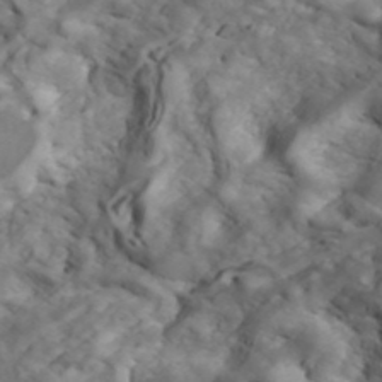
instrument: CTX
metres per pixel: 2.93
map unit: ANa
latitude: 41.7639
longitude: 14.8786
